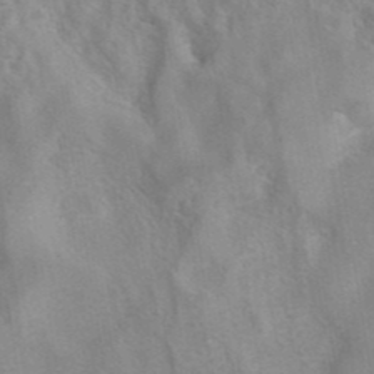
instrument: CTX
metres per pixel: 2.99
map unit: eAb
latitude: 41.0458
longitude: 106.5952
